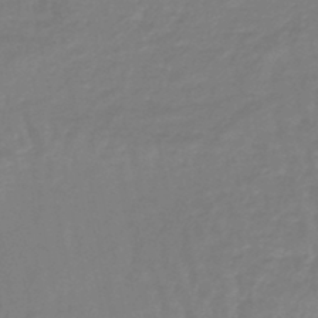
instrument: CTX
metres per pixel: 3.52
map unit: eHb
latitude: -46.0850
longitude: 81.4644
